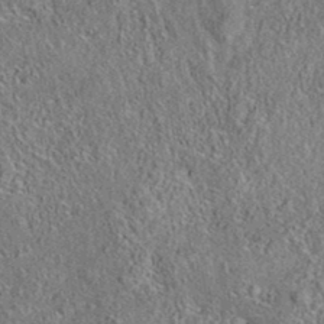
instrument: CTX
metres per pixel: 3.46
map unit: eAb
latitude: 35.6694
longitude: 113.2565
